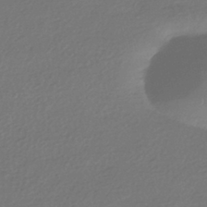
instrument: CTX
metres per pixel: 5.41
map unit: HNhu
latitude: -42.4817
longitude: 94.9730
